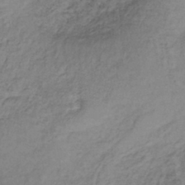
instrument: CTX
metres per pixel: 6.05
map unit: lHb
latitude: -36.1416
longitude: 61.1431
